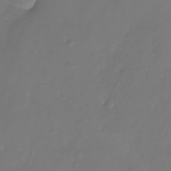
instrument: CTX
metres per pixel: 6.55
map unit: Nhu
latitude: -26.8219
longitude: -71.0458
